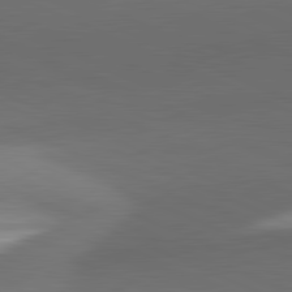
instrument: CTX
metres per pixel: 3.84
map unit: lApd
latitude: 81.7072
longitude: 133.4077
